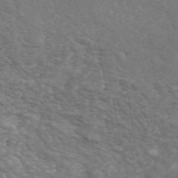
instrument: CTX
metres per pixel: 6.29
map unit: ANa
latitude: 43.2915
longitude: 24.1228
